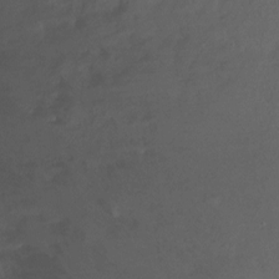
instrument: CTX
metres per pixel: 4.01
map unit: Ht
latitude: -4.9163
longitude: -26.3278
